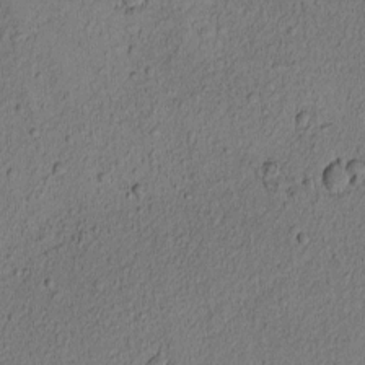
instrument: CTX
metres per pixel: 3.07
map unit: Nhu
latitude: -5.9367
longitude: -153.4238
